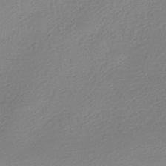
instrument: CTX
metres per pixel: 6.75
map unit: HNhu
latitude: -40.2172
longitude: 94.6140
